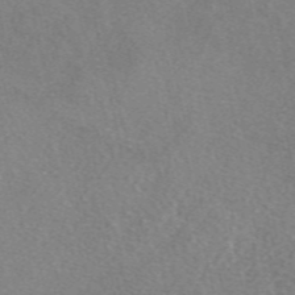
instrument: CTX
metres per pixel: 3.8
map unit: eAb
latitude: 48.6490
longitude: 113.5399
